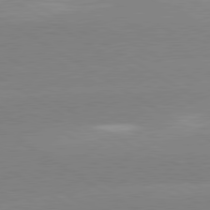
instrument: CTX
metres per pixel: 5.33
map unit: lApd
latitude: 80.3845
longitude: -152.1200
